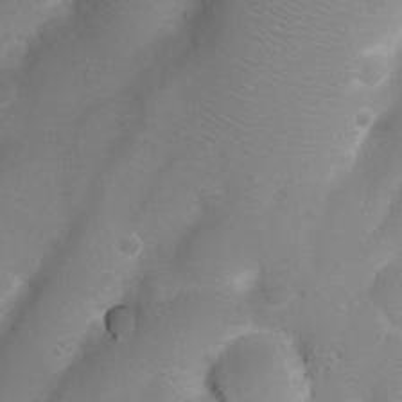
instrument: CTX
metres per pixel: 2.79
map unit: Nhu
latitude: 4.6490
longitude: -25.0080
